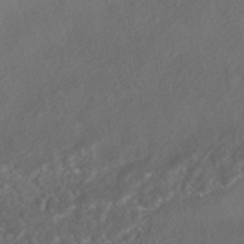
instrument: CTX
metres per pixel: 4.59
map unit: HNhu
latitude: -40.9919
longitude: 100.9163
